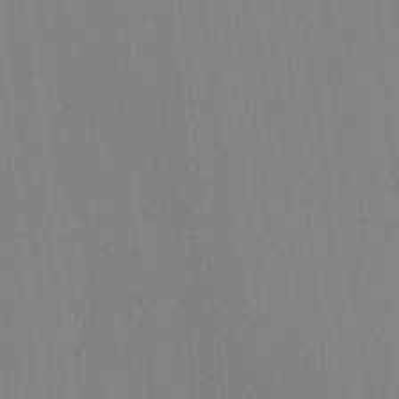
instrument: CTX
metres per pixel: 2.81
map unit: Ave
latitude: 2.9136
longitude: -112.8191
